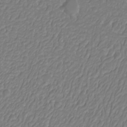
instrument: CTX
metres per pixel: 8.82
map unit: Nhu
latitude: -0.6141
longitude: -79.5182
